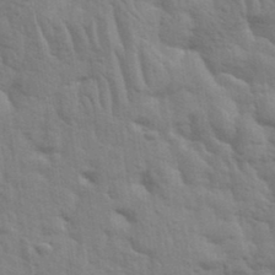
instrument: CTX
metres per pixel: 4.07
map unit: eHh
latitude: 36.8758
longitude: -81.5560
